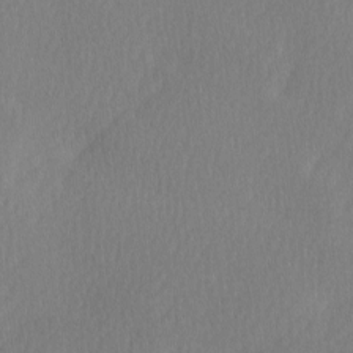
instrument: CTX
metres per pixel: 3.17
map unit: Ave
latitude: -0.3873
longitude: -114.1577
